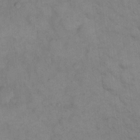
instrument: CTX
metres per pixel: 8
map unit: eHh
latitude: 16.4979
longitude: -66.7246
